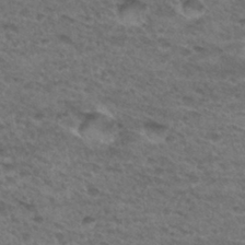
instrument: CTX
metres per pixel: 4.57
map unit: Hto
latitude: 32.5924
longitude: -47.6883
